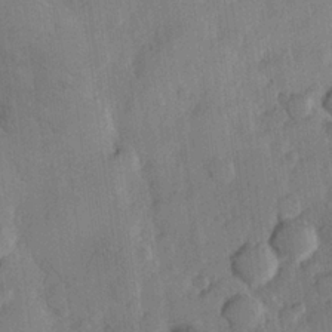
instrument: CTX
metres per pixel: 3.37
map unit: Hve
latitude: 23.5371
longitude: 148.7086
